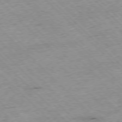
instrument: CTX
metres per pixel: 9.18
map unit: Hpe
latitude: -77.2754
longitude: -15.2915
